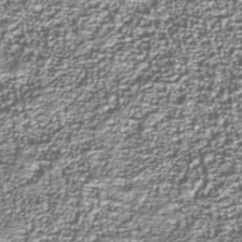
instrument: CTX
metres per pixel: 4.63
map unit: Nhu
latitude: -38.1795
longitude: -82.3089
